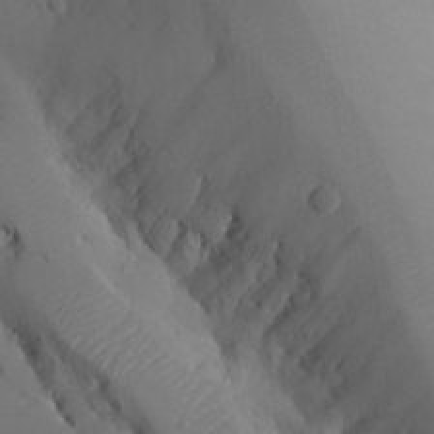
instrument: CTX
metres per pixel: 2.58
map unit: Aa
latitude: 24.1955
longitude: -127.6316
